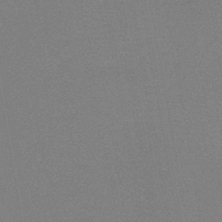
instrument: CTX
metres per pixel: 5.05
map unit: HNb
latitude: -45.5021
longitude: -40.3845
